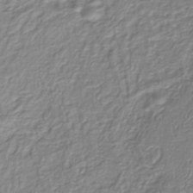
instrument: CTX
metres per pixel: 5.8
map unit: lHb
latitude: -38.9353
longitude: 58.8030
